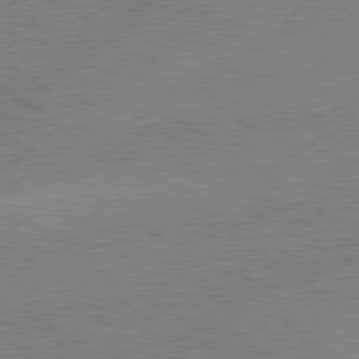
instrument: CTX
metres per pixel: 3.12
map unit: lApd
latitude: 79.0270
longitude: -145.7260
